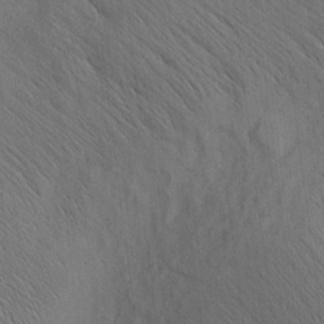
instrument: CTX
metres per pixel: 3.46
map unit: Nhu
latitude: -4.7085
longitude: -149.7639
